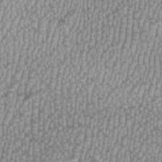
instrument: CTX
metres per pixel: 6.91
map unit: HNhu
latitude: -0.0283
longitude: -0.1200
